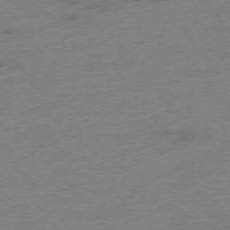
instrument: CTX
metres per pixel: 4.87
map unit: Hpe
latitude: -76.0283
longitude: -12.6302
